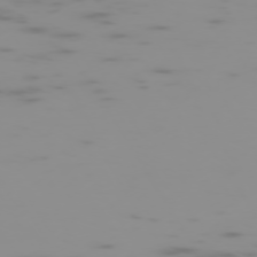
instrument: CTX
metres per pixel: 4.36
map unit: Hpe
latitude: -74.0661
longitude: 6.0283
